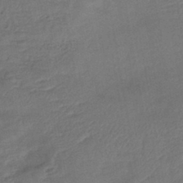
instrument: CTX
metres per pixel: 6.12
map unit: lHb
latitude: -43.1053
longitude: 79.8422
